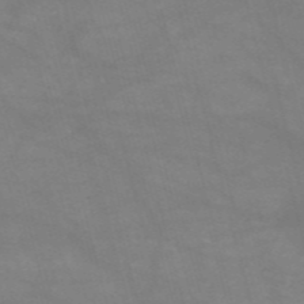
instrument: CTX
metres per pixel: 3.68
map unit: HNb
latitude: -54.5763
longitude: -40.6679
